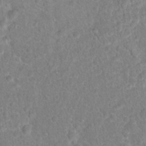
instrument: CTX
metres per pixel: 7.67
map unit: Hto
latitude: 16.9514
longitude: -41.5938
